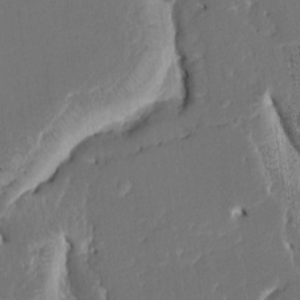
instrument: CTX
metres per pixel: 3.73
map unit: HNhu
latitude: 6.3278
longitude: -6.1767
